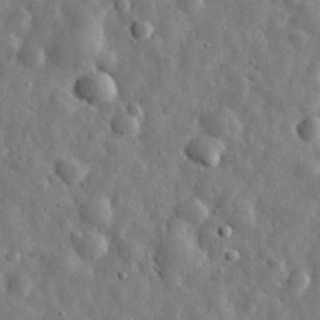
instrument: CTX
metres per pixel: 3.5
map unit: eHh
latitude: 31.6127
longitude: -73.9528
